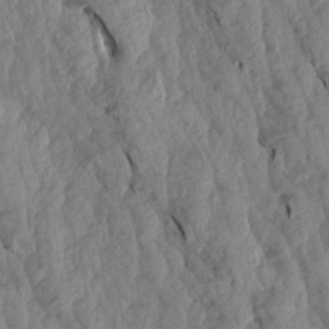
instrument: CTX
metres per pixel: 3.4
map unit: Aa
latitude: 19.1025
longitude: -146.6491
